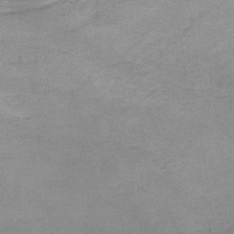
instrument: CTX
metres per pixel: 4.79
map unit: lHb
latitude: -34.4629
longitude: 61.9745
